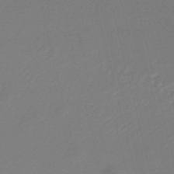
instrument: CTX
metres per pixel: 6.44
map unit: lHb
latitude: -47.1431
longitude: 67.7478
